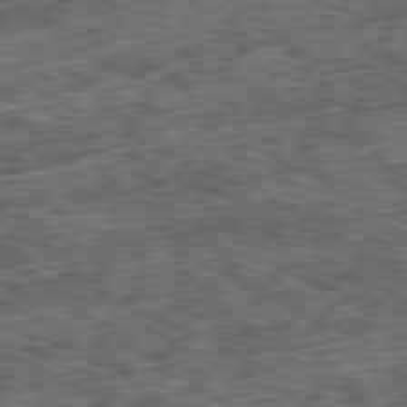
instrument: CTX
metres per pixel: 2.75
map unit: Ap
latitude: -80.9542
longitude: -72.7625
